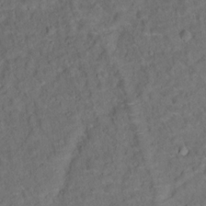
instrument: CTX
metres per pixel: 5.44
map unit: Ht
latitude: 15.4238
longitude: -37.2915
